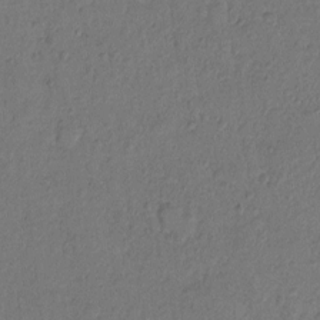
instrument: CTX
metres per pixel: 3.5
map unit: Hto
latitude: 7.3293
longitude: -61.8016
